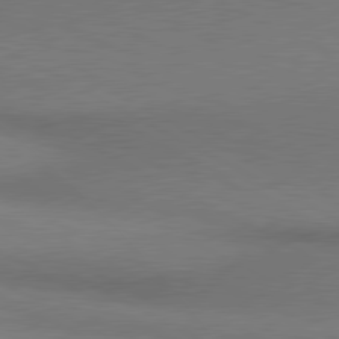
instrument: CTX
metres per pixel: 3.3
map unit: lApd
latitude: 80.8191
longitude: 154.7841
